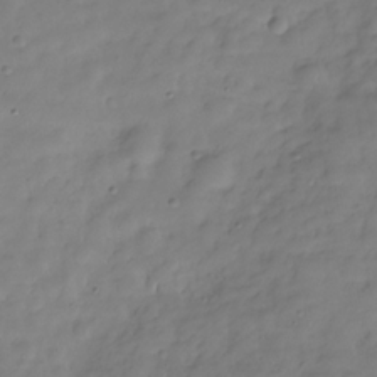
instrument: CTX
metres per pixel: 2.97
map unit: Hve
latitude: -30.0661
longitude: 94.0661
